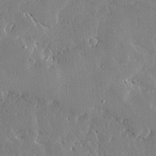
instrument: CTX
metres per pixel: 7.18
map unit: Ave
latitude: 16.4223
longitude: -139.2915
